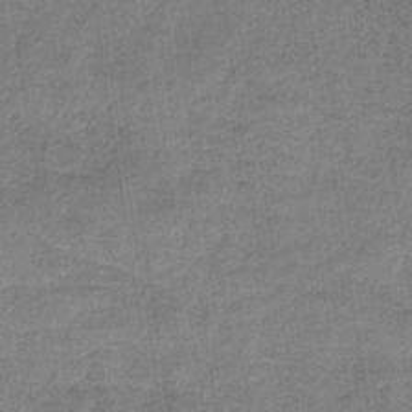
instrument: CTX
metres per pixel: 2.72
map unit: HNb
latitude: -34.4251
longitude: 54.1417
